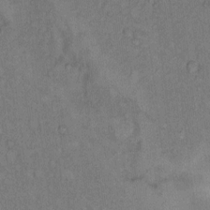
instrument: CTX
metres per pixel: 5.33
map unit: Hto
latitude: 8.8191
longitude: -58.5924
